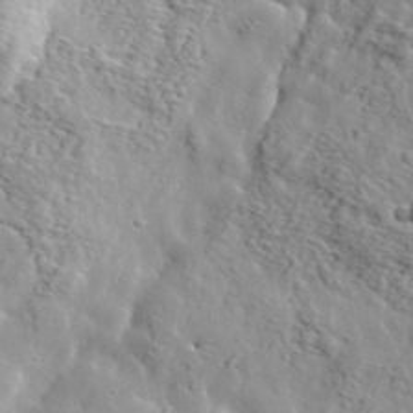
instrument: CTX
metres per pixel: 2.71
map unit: eHh
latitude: 36.3090
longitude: -80.5168
